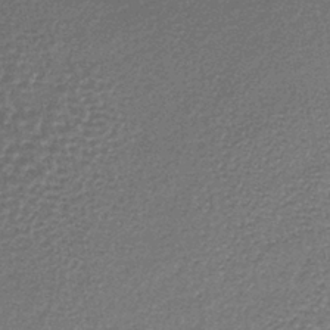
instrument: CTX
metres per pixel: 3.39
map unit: lHb
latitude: -36.1039
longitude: 59.8044
